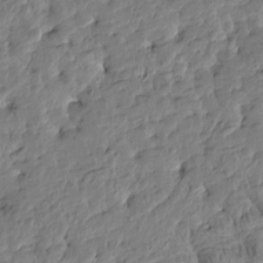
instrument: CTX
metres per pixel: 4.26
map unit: Htu
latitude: -3.7099
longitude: 178.5196
